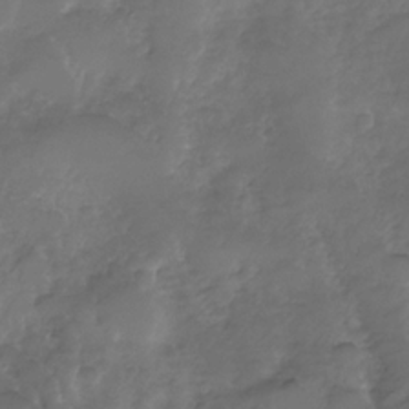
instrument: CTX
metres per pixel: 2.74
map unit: Nhe
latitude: -33.2943
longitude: -92.7057
